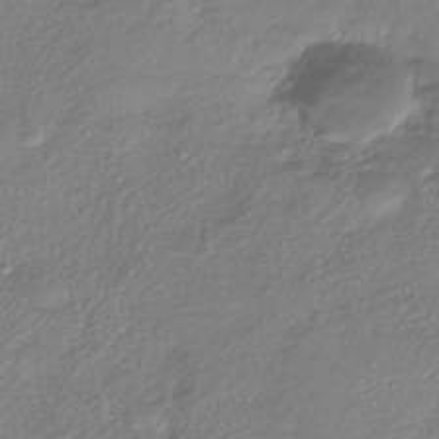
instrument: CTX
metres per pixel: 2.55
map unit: eHh
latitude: -42.2550
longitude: 122.0661
